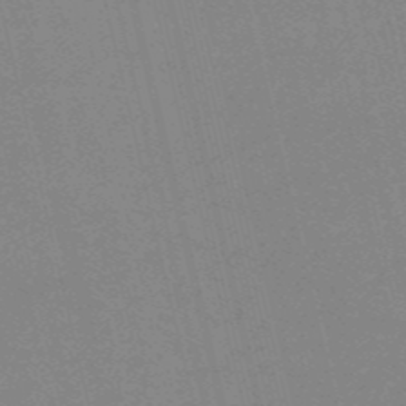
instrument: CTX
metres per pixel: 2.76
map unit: HNb
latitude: -53.2753
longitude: -37.2537
